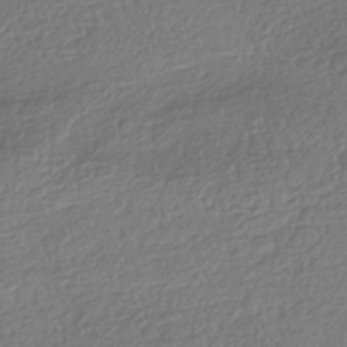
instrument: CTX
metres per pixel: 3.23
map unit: HNhu
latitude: -42.5762
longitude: 98.0661
